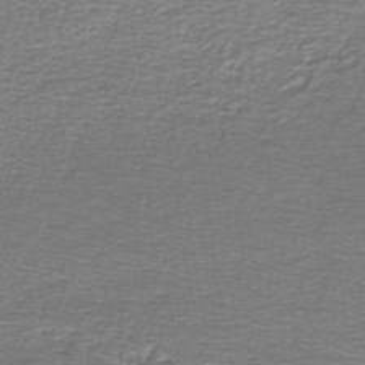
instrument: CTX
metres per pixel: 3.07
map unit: lHb
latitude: -44.9353
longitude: 57.7100
